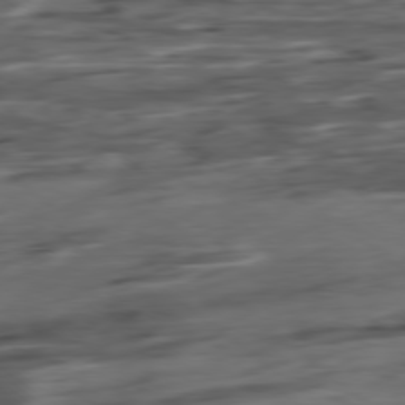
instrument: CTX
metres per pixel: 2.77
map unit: Hpe
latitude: -79.0486
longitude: -18.1389
